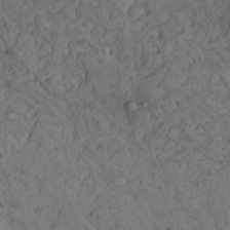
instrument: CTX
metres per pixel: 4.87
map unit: Nhu
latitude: 22.4601
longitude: -67.6505
